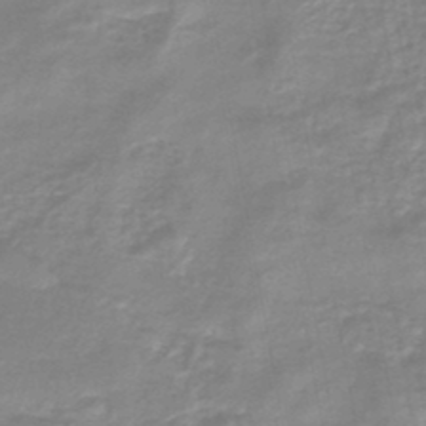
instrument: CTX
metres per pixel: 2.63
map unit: eHb
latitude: -45.5399
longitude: 83.0108
